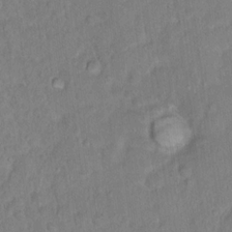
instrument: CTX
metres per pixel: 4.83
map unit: Hto
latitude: 16.5357
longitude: -40.9513
